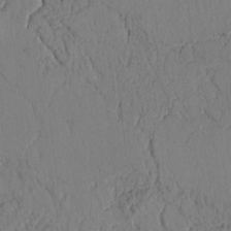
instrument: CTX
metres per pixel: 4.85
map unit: Htu
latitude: -0.2173
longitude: 171.3888
